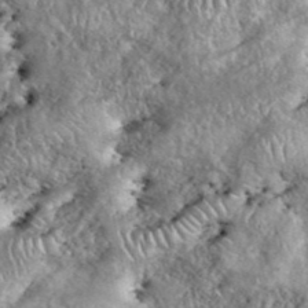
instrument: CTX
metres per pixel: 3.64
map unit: eHh
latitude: 39.0269
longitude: -56.4223
